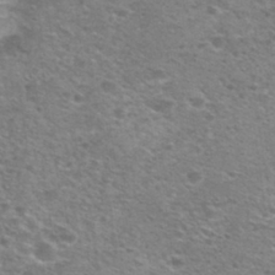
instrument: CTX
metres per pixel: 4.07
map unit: Nhu
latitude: 29.2726
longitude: -48.9136
